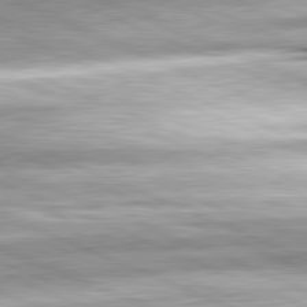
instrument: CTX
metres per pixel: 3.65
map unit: lApd
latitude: 81.7639
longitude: -167.7827
